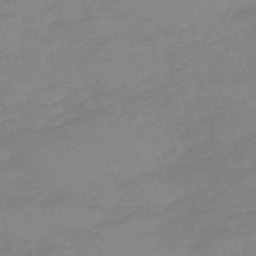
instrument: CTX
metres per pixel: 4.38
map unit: HNb
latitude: -49.9178
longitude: -38.9325
